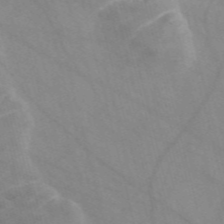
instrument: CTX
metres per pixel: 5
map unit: Nve
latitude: -57.8422
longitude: 58.3306
